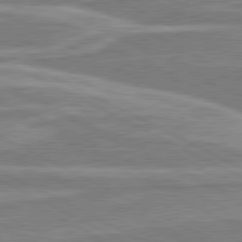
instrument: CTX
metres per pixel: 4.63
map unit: lApd
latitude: 80.6679
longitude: -174.6302
